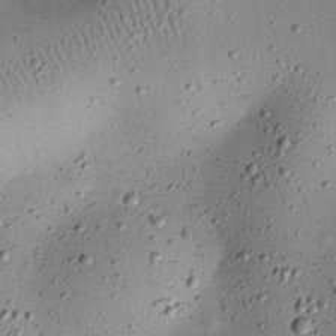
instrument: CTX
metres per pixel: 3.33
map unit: eHh
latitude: 24.7624
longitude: -71.1214
